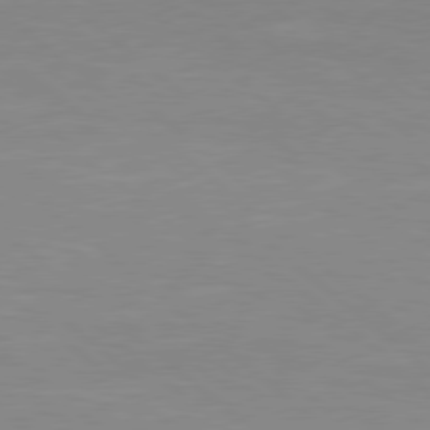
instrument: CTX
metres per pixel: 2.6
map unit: Hpe
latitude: 78.4034
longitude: -125.5371
